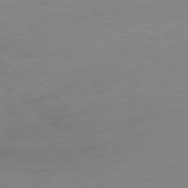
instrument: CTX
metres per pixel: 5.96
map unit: Ap
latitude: -77.8044
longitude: -90.0822
